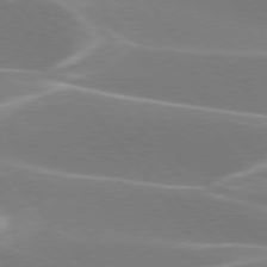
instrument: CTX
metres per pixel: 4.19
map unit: lApd
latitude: 75.5938
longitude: -62.7436
